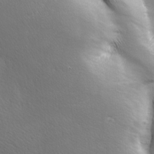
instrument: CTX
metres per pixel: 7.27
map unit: lAa
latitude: -6.2172
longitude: -121.9339
